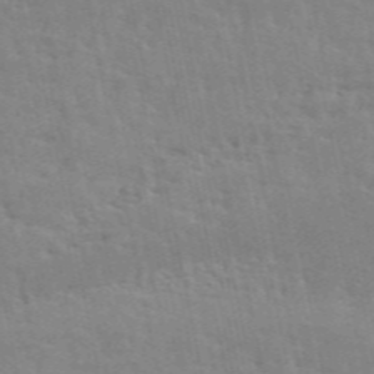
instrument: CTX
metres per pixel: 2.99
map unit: ANa
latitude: 49.0458
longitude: -78.9514
